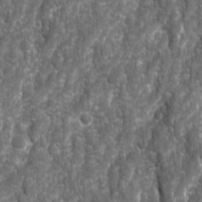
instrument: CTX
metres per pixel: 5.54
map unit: Ave
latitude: 16.1011
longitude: -134.0822
